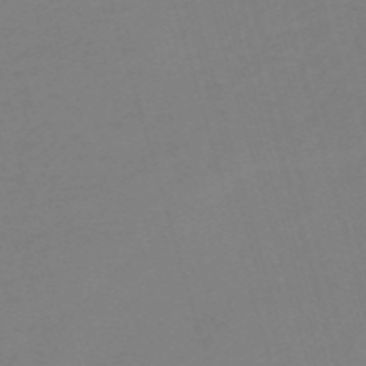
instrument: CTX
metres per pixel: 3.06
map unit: HNb
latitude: -56.1606
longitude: -44.1578
